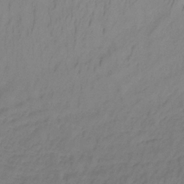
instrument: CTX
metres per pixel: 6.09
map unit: lHb
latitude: -33.5777
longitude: 67.6155
